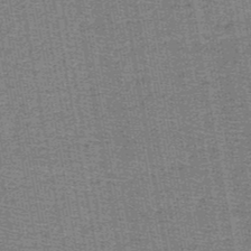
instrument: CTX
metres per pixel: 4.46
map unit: HNb
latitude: -49.0865
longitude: -40.9513
